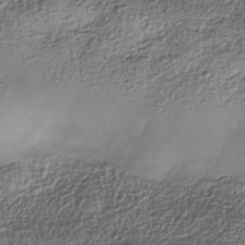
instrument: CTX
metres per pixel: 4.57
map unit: Nhe
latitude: -38.1606
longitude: -147.4238
